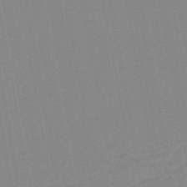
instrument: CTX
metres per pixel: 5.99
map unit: lHb
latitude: -46.3873
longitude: 72.9541
